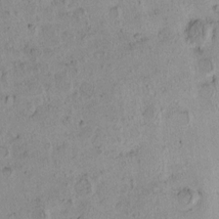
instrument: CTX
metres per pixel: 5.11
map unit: HNhu
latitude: 6.4790
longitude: 14.5574
